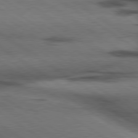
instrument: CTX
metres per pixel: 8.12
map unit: lApd
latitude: 79.7261
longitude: 168.5384
